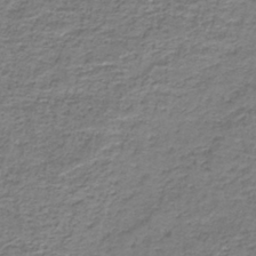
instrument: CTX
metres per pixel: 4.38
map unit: HNb
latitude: -37.7477
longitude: 51.7100
